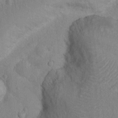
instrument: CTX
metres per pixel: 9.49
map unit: Nhu
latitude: 16.1767
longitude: -30.8002
